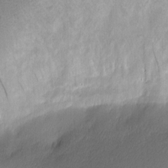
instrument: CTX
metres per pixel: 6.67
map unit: Nhu
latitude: 2.7813
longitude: -75.7450
